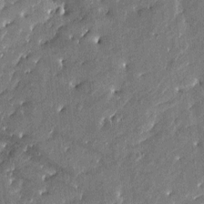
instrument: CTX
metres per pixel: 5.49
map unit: Htu
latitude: -8.2550
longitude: 176.8408
